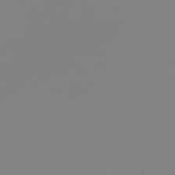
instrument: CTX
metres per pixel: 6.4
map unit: lHb
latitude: -48.6708
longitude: 68.2172
